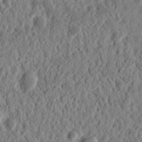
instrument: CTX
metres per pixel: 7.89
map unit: Nhu
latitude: 14.7247
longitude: -72.9892
